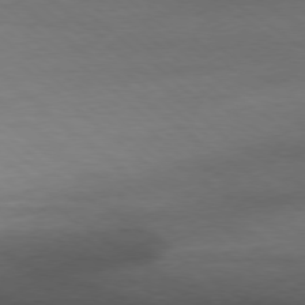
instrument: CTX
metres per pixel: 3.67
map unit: Hpe
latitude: -79.1053
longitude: 12.6519
